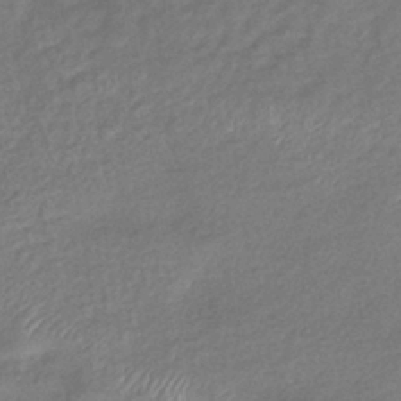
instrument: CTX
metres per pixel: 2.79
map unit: eHb
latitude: -38.8786
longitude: 78.6329
